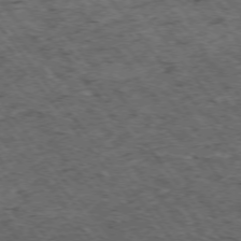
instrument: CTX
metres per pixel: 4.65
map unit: Hpe
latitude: -75.1809
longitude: 4.6329
